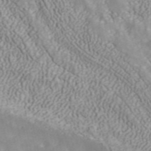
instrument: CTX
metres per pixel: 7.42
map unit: ANa
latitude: 40.3467
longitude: 34.7652
